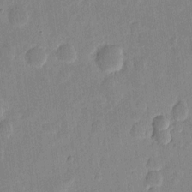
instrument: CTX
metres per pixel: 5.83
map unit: eHh
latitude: 7.1781
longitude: -70.9702
